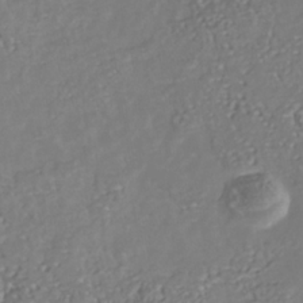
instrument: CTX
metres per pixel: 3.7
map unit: Nhu
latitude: -39.2187
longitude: -80.7246
